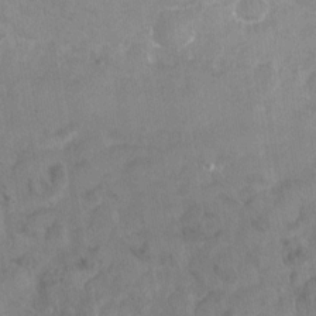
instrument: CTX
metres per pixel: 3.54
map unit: Nhu
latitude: -25.0486
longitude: -56.8568
